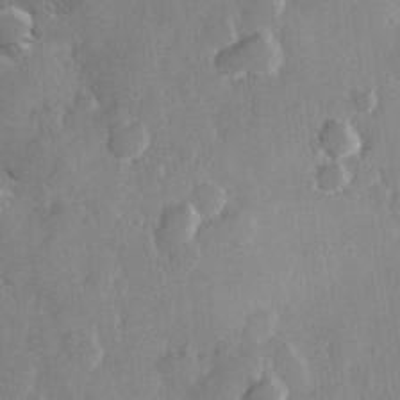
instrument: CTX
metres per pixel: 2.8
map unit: Hve
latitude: 23.3671
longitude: 149.0865
